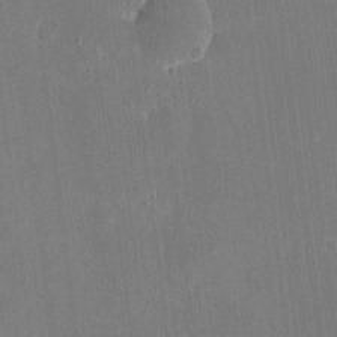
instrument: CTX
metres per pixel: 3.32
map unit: eHh
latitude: 4.8758
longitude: -66.9891
